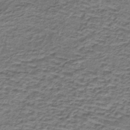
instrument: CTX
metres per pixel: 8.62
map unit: lHb
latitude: -40.6707
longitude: 62.4629
